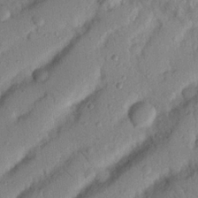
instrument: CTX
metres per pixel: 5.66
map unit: Nhu
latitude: 22.0633
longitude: -75.6694
